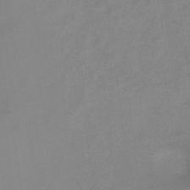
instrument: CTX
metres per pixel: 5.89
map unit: HNb
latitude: -43.9178
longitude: -39.6505
